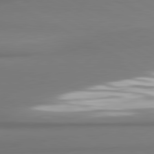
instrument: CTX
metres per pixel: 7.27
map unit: lApd
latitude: 81.0647
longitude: 178.1983
